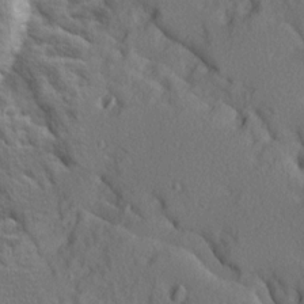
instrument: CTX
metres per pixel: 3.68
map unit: Ave
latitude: 10.1578
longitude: -102.2711
